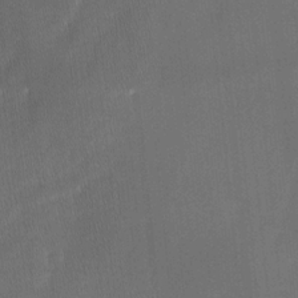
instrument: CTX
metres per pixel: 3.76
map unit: Ave
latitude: -0.5763
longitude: -113.2915
